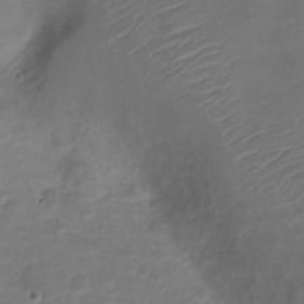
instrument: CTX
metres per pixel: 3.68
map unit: Nve
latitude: -20.8974
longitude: 103.9556
